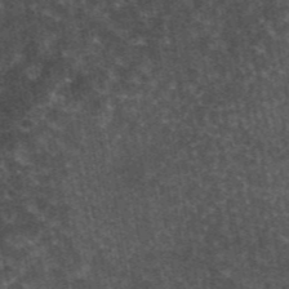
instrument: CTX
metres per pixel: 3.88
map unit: eAb
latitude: 45.5560
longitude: 122.7086
